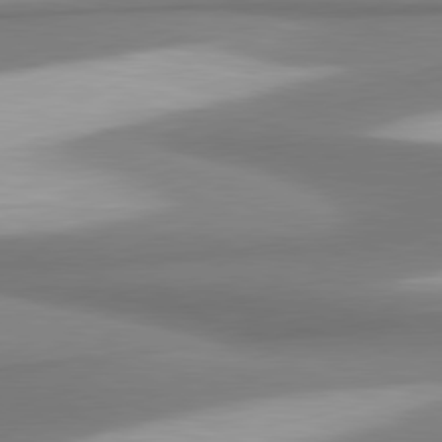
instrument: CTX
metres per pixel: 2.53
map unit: lApd
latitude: 80.5546
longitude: 177.6533
